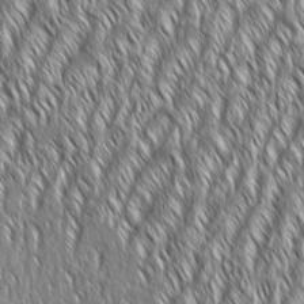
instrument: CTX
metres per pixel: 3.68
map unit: Aa
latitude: 8.0822
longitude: -132.3467
